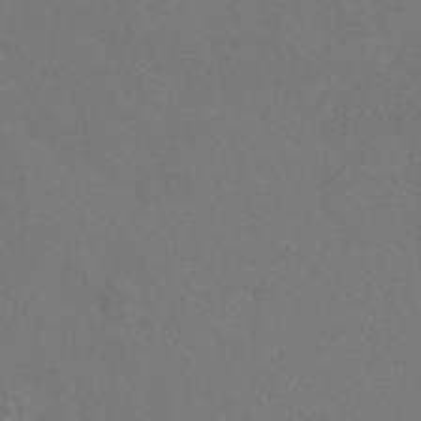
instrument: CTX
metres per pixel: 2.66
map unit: HNhu
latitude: -42.7085
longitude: 94.1416
